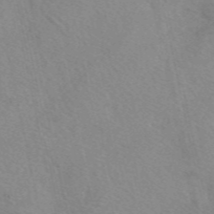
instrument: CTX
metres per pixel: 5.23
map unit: eAb
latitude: 49.2537
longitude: 106.4251
